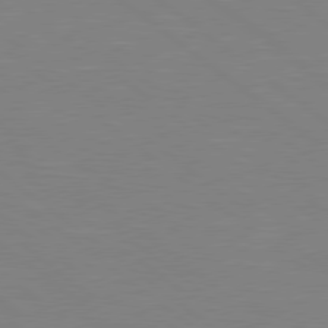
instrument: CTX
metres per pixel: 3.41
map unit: Hpe
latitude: 78.5546
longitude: -148.8191
